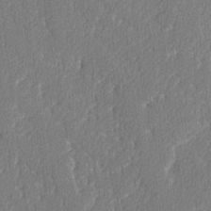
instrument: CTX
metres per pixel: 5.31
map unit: lAvf
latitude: -8.1606
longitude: -113.5938
